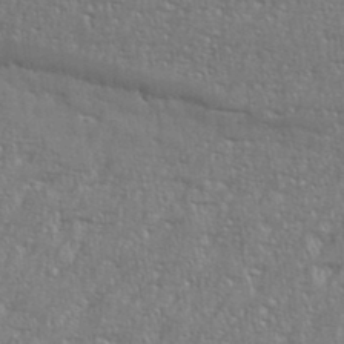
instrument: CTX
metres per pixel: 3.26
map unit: eHh
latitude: 36.1389
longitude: -132.5924
